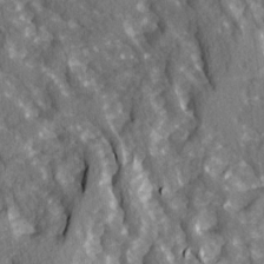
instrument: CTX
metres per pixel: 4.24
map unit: Ave
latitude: 14.9892
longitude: -131.8206
